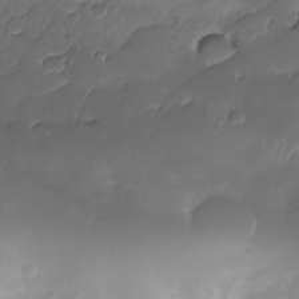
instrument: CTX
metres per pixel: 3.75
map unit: Nhe
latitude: -34.6518
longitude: -145.9717
